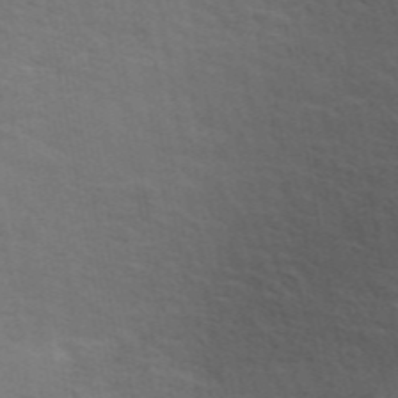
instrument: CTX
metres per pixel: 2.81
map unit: ANa
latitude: 48.7435
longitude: -73.9151
